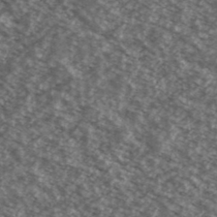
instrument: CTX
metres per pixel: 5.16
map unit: Ave
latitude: 38.9325
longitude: -110.6491
